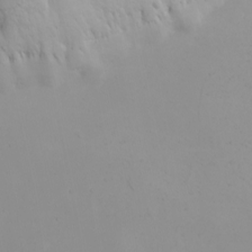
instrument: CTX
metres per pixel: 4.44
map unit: Nhu
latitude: -4.8030
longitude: -82.3845
